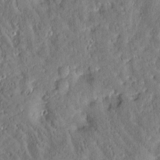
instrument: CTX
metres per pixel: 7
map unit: Htu
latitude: -2.8974
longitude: 174.6707
